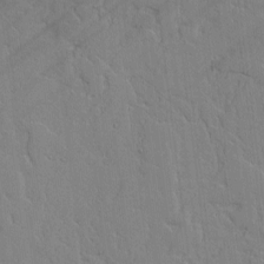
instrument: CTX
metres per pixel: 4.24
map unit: lAvf
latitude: -1.0298
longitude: -105.8773
